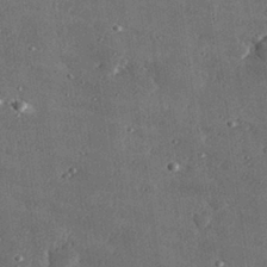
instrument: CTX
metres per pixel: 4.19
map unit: lHvf
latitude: 30.9514
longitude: -89.5749
